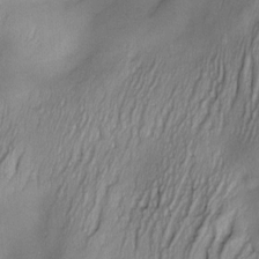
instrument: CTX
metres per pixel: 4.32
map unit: Nve
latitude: -22.8975
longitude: -137.8961
